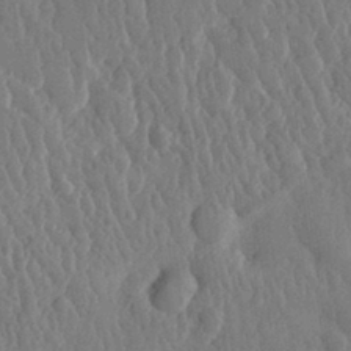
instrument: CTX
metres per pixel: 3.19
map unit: eHh
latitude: 30.7436
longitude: -79.3860
